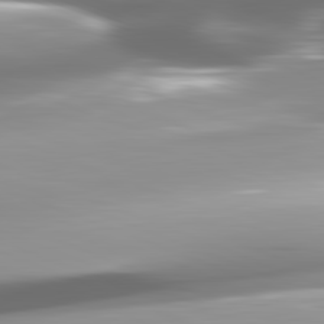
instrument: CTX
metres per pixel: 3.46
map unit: lApd
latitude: 82.2711
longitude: -147.7450
